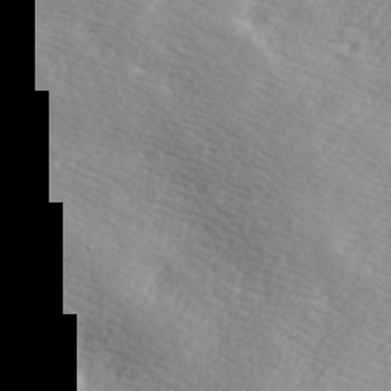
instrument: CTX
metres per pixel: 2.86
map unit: Ave
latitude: 10.1956
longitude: -106.3656
